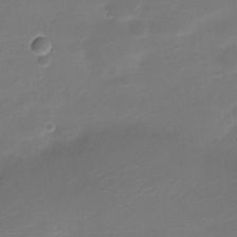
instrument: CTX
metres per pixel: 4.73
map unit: Nve
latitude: -21.1998
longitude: 104.9352
